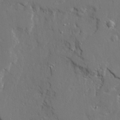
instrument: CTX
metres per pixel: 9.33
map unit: Ave
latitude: 22.7246
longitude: -129.6694
